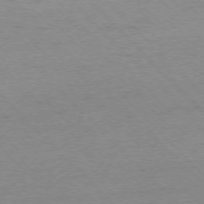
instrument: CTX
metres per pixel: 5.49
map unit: Ap
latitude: -76.5574
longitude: -85.2915
